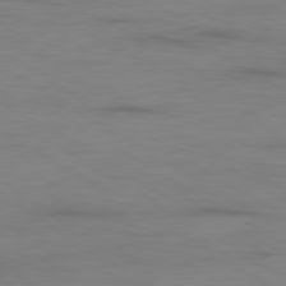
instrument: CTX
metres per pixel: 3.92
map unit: Ap
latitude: -79.8800
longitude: -93.0080
